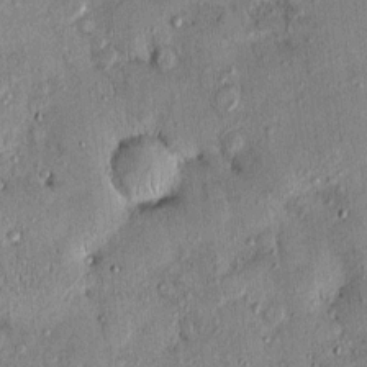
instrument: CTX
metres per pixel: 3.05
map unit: eHh
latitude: 0.1577
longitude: 15.6722
